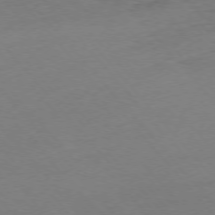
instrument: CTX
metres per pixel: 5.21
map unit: Ap
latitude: -76.3306
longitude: -72.2712
